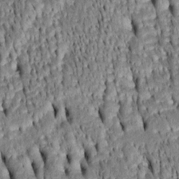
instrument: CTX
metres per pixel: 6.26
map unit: Htu
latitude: -4.4251
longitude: 152.2361
